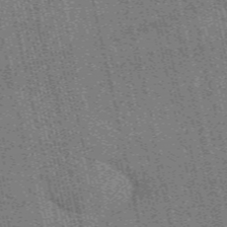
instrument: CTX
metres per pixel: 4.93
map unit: eAb
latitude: 51.1781
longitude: 110.3306
